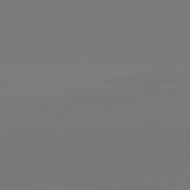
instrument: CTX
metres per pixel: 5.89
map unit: Hpe
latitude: -82.5196
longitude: 9.2565
